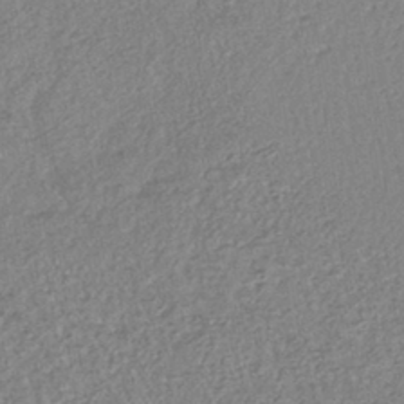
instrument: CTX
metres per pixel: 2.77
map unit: lHb
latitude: -40.1795
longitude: 68.8785
